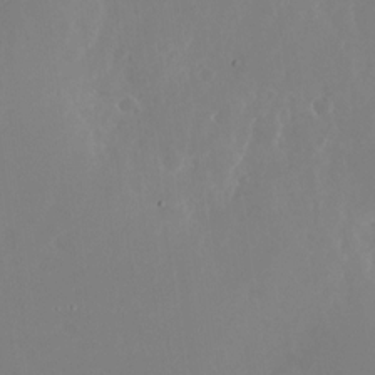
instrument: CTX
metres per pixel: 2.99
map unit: Nhu
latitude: -26.2172
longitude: -72.2145
